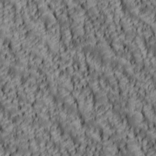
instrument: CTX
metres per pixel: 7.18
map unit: lAa
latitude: 6.5357
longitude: -116.1956
